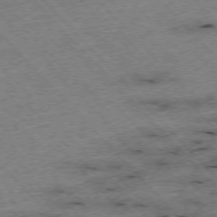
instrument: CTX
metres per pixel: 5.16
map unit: Hpe
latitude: -76.3684
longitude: -15.9151
